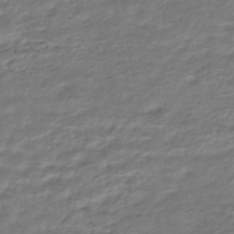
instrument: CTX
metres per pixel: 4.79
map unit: HNhu
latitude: -46.3684
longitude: 96.2173
